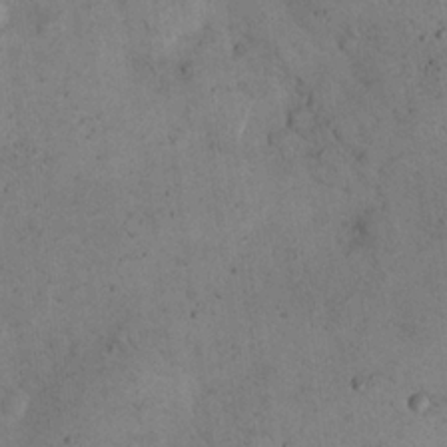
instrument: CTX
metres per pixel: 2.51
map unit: eHh
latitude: 21.4994
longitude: -60.4034
